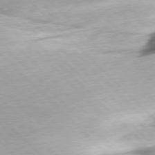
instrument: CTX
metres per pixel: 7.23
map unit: Ap
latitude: -77.3888
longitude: -61.3104
